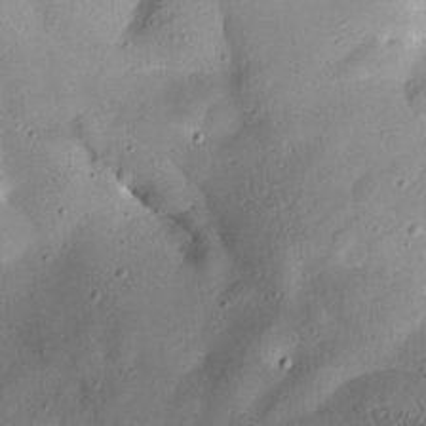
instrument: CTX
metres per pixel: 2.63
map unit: Aa
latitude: 13.0270
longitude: -140.0444
